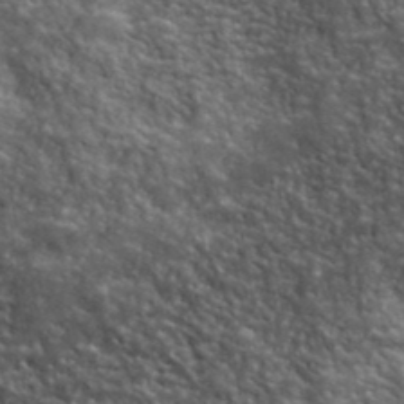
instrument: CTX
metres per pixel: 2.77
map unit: lHvf
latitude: 40.4978
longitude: -89.2537
